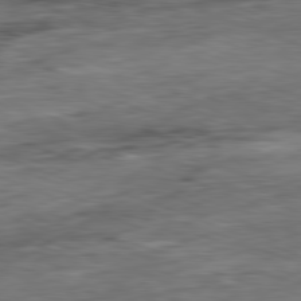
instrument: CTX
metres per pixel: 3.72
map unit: Ap
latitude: -81.9178
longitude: -85.0836
